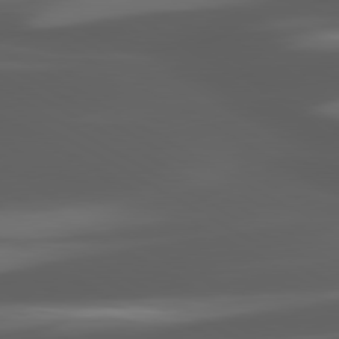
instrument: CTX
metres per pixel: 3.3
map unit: lApd
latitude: 80.3845
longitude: -144.1955
